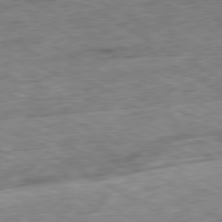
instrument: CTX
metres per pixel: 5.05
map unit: Ap
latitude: -80.5385
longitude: -73.8395
